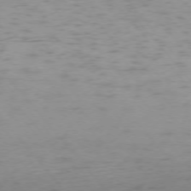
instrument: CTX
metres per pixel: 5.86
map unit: Ap
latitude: -75.6155
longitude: -66.4223
